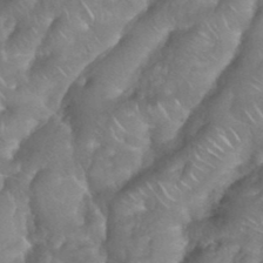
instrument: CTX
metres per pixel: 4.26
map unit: eHh
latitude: 38.8569
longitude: -58.6113
